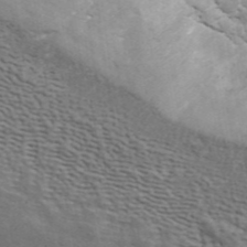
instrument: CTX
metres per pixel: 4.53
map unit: ANa
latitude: 42.9136
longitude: 47.0864
